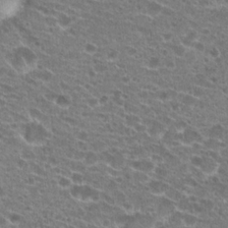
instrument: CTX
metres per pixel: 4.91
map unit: Hto
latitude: 21.4427
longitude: -41.1781
